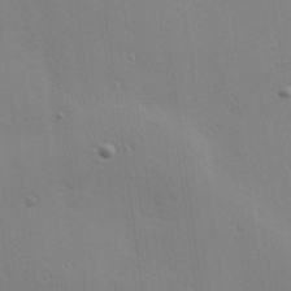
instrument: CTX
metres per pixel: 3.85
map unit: Hve
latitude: 25.4615
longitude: -91.4804
